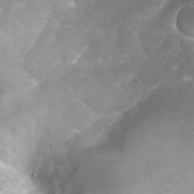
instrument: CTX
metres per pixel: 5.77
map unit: Nhu
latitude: 27.5938
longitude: -63.3671
